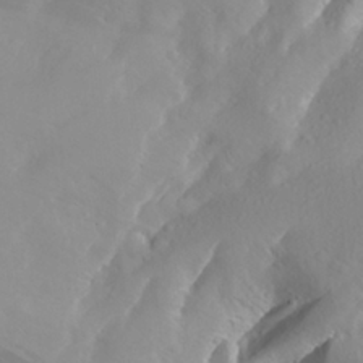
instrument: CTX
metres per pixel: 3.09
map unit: Aa
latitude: 27.2348
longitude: -146.7247
